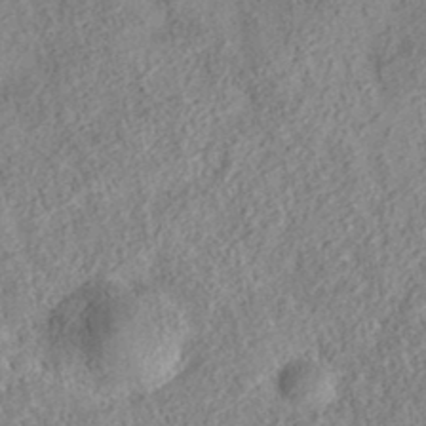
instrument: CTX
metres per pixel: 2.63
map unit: eAb
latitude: 35.9528
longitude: 107.2754
